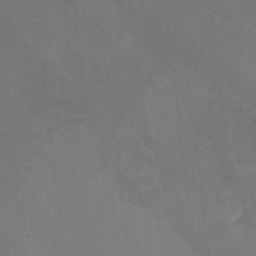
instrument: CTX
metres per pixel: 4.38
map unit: Nhu
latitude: -10.4440
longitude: -36.3090
